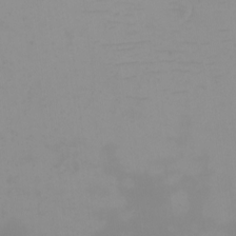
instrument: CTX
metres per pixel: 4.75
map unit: Nhu
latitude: -5.4454
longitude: -80.0444
